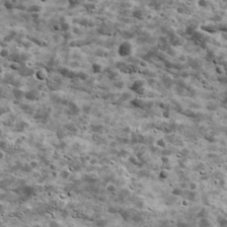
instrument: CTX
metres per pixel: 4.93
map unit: Ave
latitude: 17.0647
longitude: -134.4223
